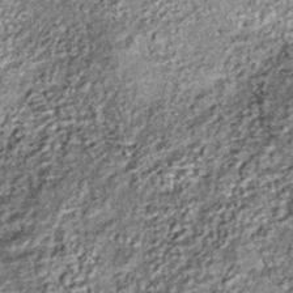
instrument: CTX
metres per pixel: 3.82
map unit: lHb
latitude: -36.6140
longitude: 67.9556
